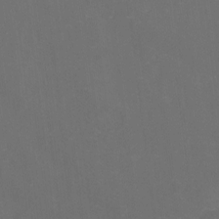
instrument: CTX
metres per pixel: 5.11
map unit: Ht
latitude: -9.3698
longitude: -35.2537
